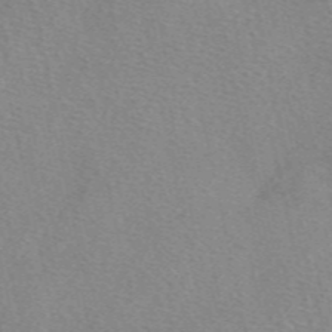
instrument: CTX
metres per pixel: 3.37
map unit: eAb
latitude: 49.2159
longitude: 107.0865
